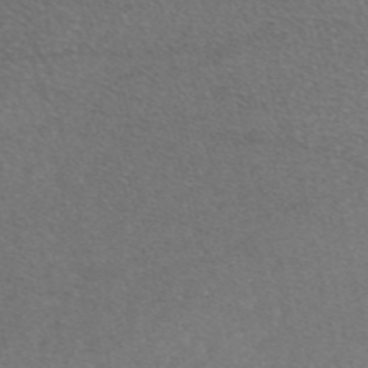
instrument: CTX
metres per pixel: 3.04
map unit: eAb
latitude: 47.7072
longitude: 112.7652
